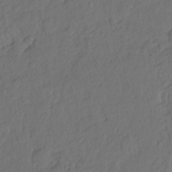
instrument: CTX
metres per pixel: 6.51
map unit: Hto
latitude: -7.7477
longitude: -46.7436
